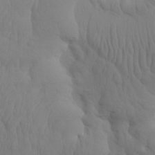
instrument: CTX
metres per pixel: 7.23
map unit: eHh
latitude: -0.6330
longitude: 14.9542
